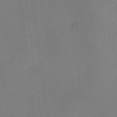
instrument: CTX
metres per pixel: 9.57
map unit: HNhu
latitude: 7.4993
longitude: 12.1417
